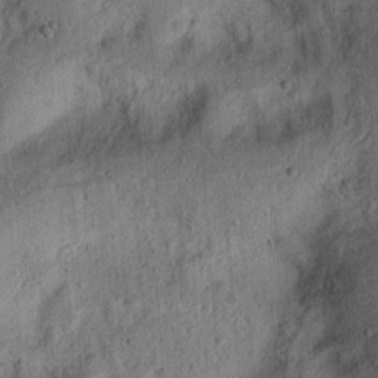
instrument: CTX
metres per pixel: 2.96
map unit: Ht
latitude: 14.3846
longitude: -74.3278
